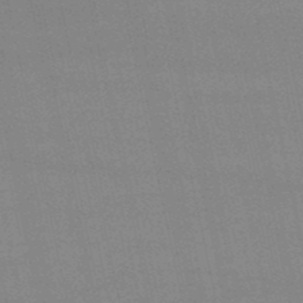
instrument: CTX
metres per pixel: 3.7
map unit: lHb
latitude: -48.0283
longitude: 61.5777
